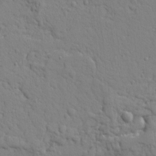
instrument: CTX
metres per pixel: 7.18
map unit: Ave
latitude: 8.8191
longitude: -102.8569
